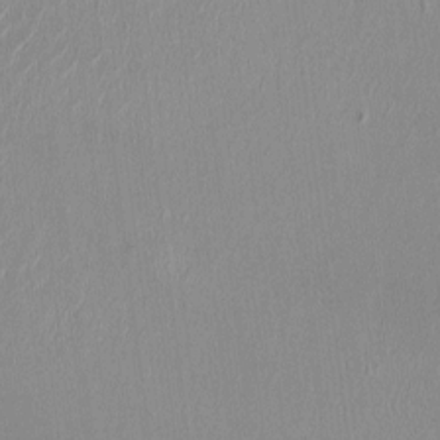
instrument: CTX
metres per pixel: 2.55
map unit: HNhu
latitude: -1.5588
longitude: -7.8016
